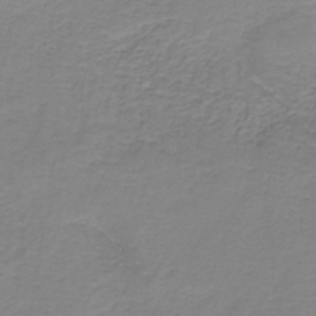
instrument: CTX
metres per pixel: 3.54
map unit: HNb
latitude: -36.1039
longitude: 53.6155
